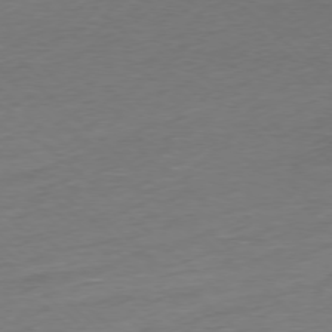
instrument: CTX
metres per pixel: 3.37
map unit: Ap
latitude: -77.5210
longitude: -63.9906
